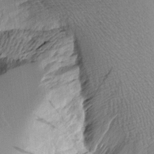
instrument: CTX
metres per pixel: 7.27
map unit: Aa
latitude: 10.8380
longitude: -127.2537
